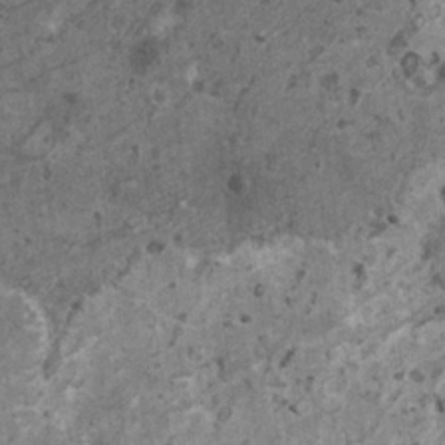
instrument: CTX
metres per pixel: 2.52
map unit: HNhu
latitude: 0.8191
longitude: 4.6518
